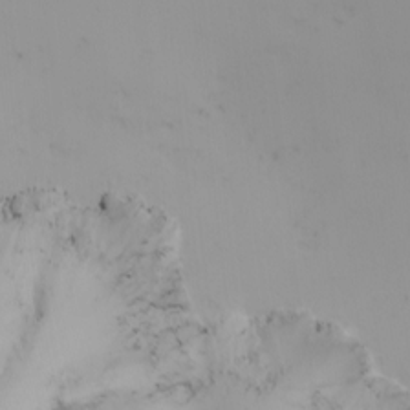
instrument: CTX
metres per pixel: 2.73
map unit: Nhu
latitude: -4.6329
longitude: -69.9717
